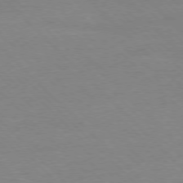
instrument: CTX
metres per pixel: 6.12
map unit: Ap
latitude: -77.5210
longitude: -87.1403
